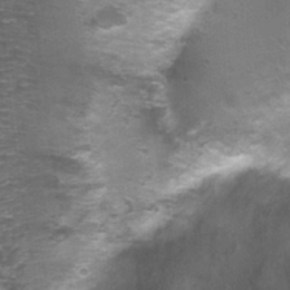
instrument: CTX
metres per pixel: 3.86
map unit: Nhu
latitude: 1.7071
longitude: -17.8583
